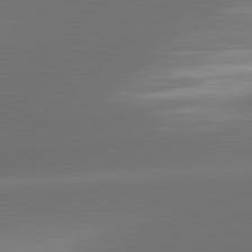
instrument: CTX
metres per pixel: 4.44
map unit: lApd
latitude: 81.7261
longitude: -160.4979
